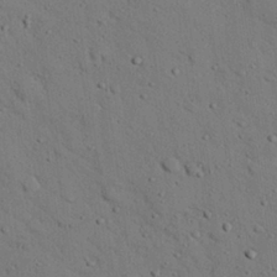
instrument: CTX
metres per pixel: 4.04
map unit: eHh
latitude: 25.7071
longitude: -77.6505
